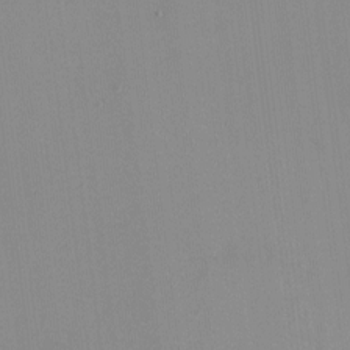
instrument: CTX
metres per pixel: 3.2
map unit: HNhu
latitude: -2.0472
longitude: -7.1025
